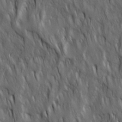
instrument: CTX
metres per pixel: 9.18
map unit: Ave
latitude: 15.7072
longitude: -134.5923
